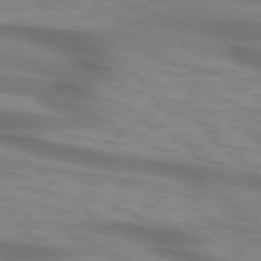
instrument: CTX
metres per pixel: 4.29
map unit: lApd
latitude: 74.5735
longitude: -59.3104
